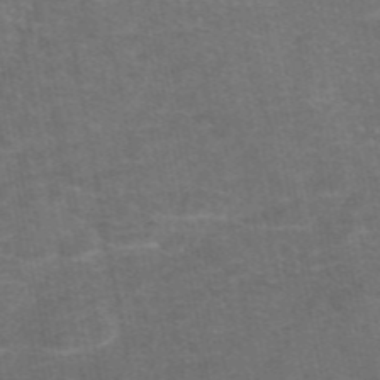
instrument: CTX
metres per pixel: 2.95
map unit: eAb
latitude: 47.8206
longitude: 105.4832
